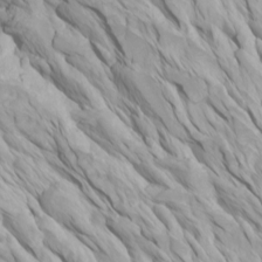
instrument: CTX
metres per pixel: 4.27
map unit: Htu
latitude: -4.1416
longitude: -73.2348
